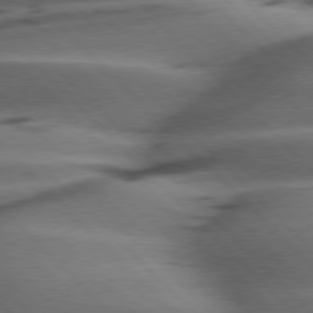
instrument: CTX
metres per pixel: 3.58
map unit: Hpe
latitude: 77.3481
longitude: -154.6490
